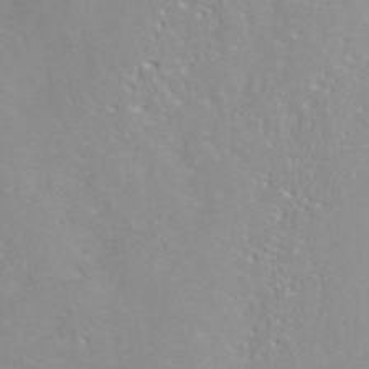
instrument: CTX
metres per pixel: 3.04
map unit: ANa
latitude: 40.6679
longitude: 28.5196
